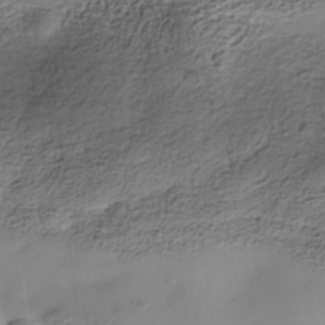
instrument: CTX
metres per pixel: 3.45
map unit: Nhe
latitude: -38.2929
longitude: -117.4049
